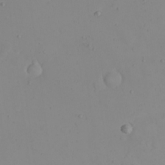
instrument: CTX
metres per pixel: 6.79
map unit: eHh
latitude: 22.0255
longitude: -63.7072
